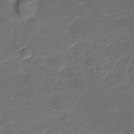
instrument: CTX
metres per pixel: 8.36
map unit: Nve
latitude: -20.3684
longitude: 104.0094
